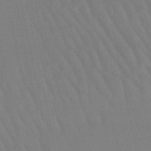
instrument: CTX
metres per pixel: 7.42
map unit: lHb
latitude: -49.8612
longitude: 70.9353
